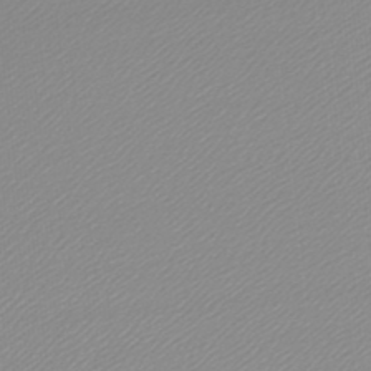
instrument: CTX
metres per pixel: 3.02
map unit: lHb
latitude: -45.3510
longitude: 65.5399
